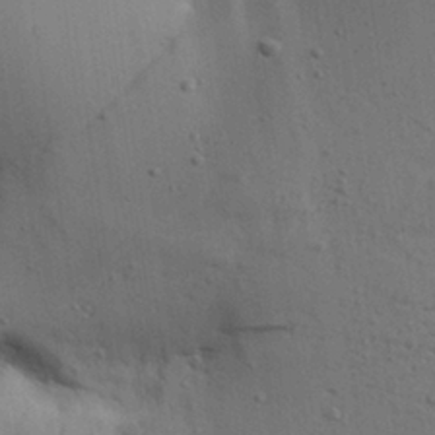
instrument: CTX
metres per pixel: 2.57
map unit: Aa
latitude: 27.4049
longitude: -130.2712
